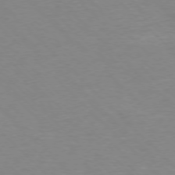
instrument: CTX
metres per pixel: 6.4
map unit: Ap
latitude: -76.3306
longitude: -78.1011
